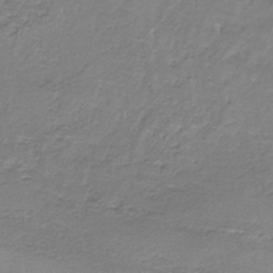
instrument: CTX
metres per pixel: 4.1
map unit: HNb
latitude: -34.9920
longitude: 58.1605
